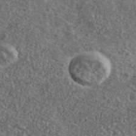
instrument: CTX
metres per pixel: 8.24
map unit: Ave
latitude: 41.2725
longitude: -108.1766
